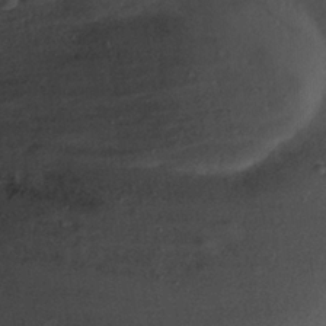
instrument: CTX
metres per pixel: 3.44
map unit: Nhu
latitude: 18.2144
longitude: -74.3467
